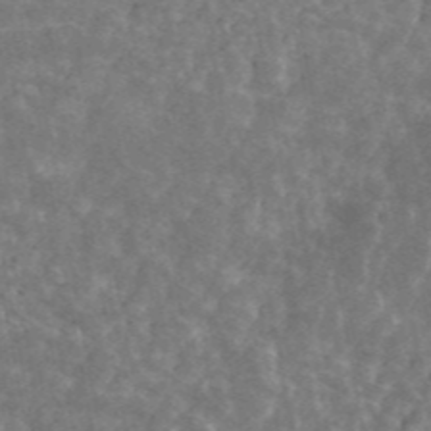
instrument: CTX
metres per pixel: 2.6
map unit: ANa
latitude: 44.7624
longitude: 30.0094
